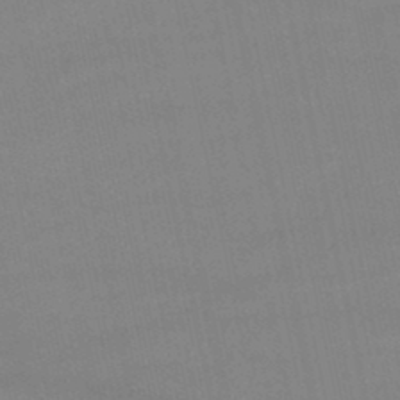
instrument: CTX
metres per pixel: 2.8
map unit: lHb
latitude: -46.4818
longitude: 69.9745
